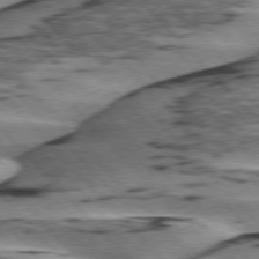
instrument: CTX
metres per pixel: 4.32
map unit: lApd
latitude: 76.0255
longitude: -78.3845
